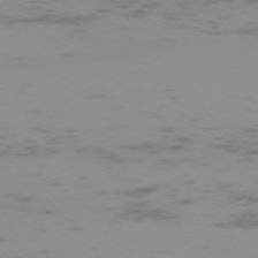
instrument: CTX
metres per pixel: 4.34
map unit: Hpe
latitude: -73.5777
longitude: 7.3887
